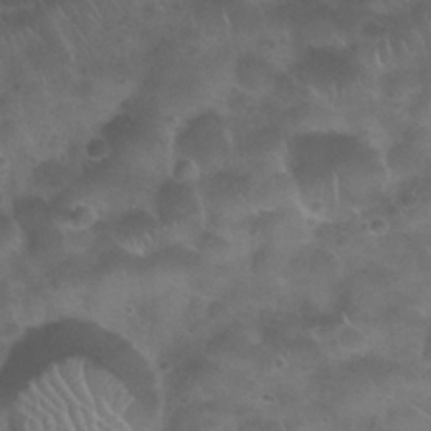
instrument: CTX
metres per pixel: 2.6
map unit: Nhu
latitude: 25.8961
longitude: -52.1200
